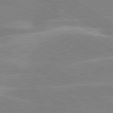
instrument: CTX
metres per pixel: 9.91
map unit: lApd
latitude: 80.0822
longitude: -122.5357
